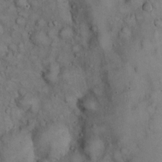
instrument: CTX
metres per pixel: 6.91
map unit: eHh
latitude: 22.4412
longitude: -60.0822
